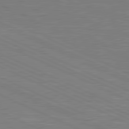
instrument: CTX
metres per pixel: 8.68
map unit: lApd
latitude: 81.0647
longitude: -170.8569
